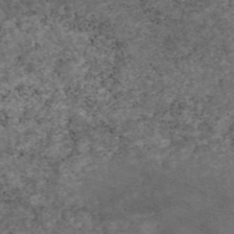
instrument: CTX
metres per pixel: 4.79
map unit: eAb
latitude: 46.7058
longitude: 118.0283
